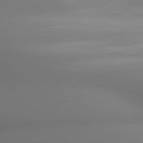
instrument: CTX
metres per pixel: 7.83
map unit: lApd
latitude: 80.5168
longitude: 133.4833
